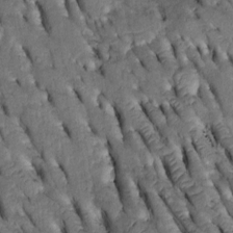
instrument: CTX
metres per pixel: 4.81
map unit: Htu
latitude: -2.1416
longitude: 151.3509
